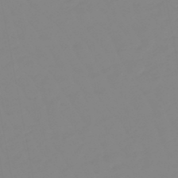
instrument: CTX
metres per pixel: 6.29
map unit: eHb
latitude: -48.6519
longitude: 85.1809
